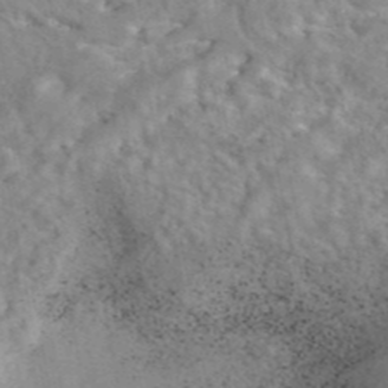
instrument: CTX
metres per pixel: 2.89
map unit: eAb
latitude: 43.0081
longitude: 108.5007
